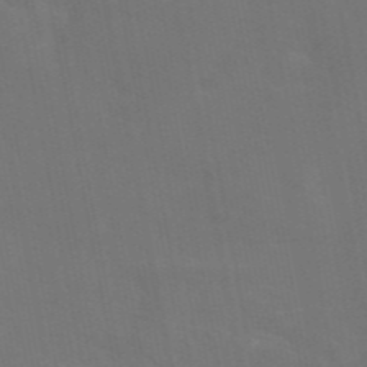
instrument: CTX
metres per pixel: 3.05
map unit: eAb
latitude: 46.3468
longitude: 121.3509
